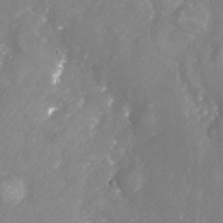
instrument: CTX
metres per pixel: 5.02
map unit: Nhu
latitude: -23.5777
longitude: -57.4804
